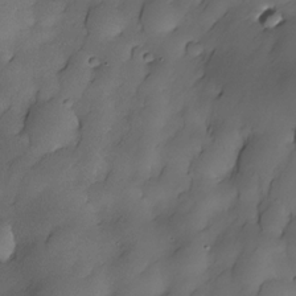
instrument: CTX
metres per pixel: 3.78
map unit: Nhe
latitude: -30.6707
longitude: -140.0255
